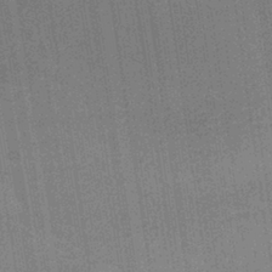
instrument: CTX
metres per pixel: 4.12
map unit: HNb
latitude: -37.2753
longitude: 56.8597
